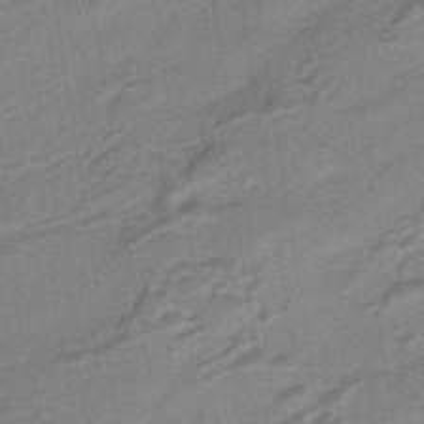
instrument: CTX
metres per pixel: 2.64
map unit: HNhu
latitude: -42.9919
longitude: 90.7086
